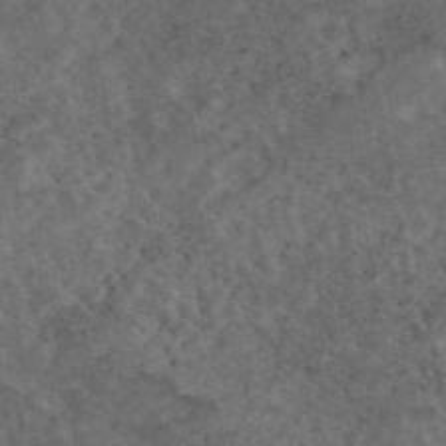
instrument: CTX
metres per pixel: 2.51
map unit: eAb
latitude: 45.1781
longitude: 115.9556
